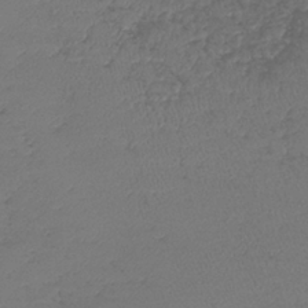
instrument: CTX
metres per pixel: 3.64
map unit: lHb
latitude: -39.2376
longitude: 73.4832
